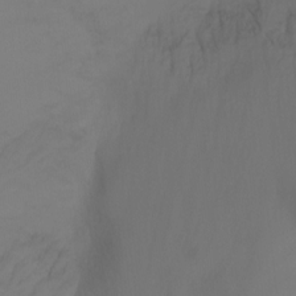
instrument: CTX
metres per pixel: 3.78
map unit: Nhu
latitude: -11.5966
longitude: -65.3104
